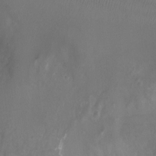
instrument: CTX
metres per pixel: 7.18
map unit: Ht
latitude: -1.7289
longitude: -18.6868
